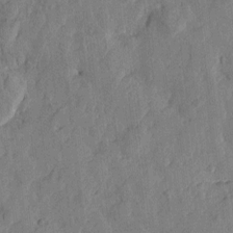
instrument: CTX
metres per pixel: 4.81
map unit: Htu
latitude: -1.9179
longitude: -176.2333
